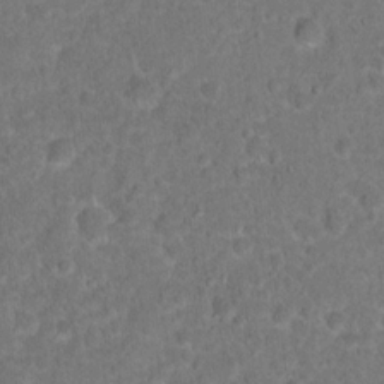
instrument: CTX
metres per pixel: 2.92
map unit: Hto
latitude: 17.1403
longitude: -41.0458
